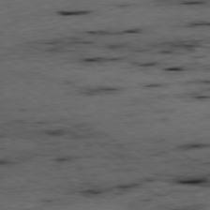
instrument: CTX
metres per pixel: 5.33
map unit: Ap
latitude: -78.7841
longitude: -90.4412
